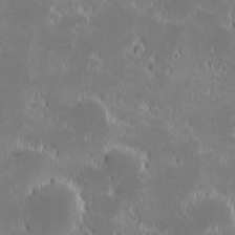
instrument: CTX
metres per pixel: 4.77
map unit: eHh
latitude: -1.4644
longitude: -84.1578
